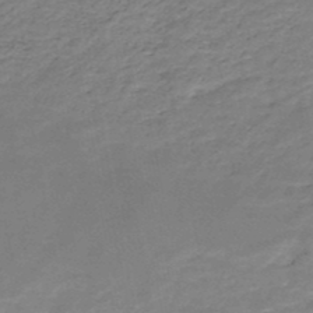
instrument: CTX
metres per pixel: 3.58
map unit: HNb
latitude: -48.8786
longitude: -39.3293
